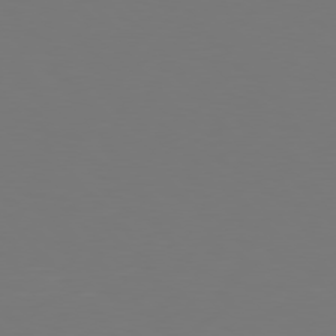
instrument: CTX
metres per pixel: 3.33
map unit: Hpe
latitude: 77.3481
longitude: -166.0444
